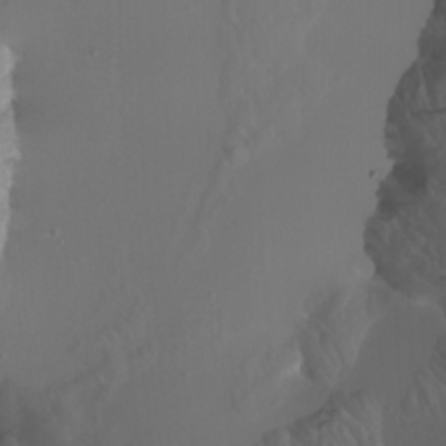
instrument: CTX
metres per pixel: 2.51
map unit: Nhu
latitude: -10.2551
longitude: -69.3292
